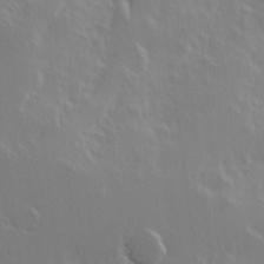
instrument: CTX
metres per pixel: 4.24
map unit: Hve
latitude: 23.7450
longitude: 145.4832
